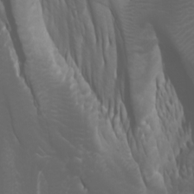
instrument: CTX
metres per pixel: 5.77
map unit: Htu
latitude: -0.8975
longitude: -76.7813
